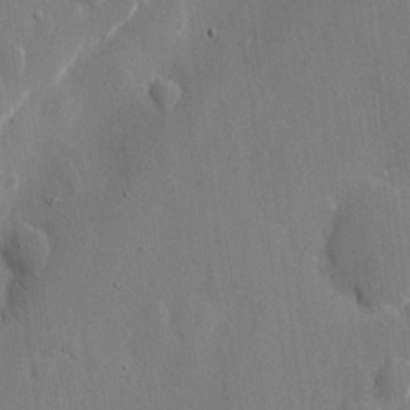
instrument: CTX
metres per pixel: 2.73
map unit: eHh
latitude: 9.9906
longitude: -69.7072
